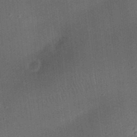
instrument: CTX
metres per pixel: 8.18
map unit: eHh
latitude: 24.4034
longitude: -70.6112
